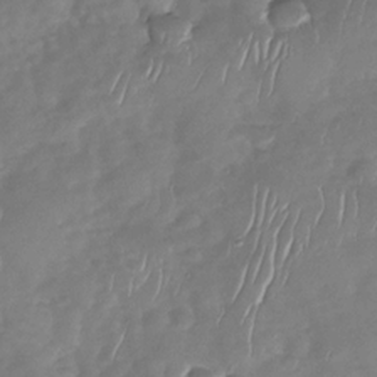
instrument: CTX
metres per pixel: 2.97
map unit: Nhu
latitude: -29.9367
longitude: -60.0822
